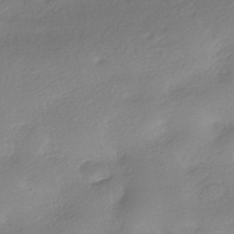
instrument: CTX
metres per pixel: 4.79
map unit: HNhu
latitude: -40.4440
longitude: 94.3306
